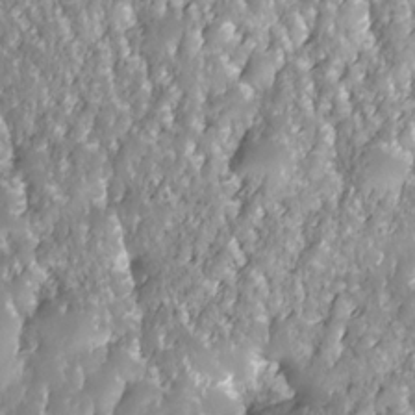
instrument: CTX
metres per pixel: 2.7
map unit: Nhe
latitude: -28.6330
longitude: -109.7071
